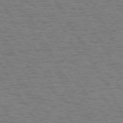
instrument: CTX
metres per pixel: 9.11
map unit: Hpe
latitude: 72.5168
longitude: -123.0458
